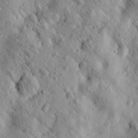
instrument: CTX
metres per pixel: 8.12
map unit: lAvf
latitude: 9.5371
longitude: 168.9163
